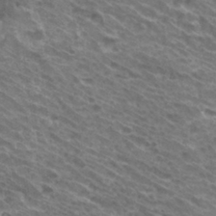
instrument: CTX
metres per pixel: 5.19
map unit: Hto
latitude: 33.0458
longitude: -40.8569
